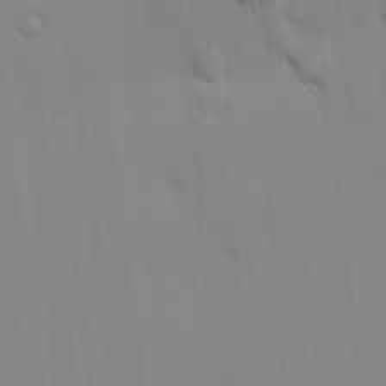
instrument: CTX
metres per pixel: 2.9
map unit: HNhu
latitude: 13.4993
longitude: 11.6722
